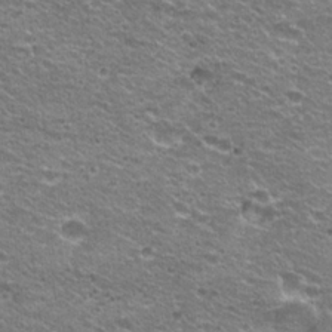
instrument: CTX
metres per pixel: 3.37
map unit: Hto
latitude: 21.5182
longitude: -32.8191
